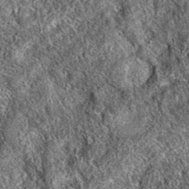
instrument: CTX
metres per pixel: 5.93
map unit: eAb
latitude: 36.7246
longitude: 109.0297
